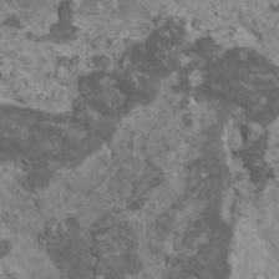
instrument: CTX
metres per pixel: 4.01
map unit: HNhu
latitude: 2.0444
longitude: 3.2564
